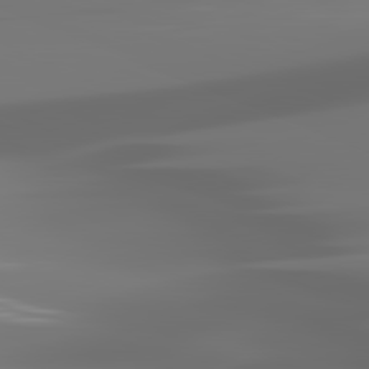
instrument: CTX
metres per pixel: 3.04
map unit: lApd
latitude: 82.0444
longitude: -145.4048
